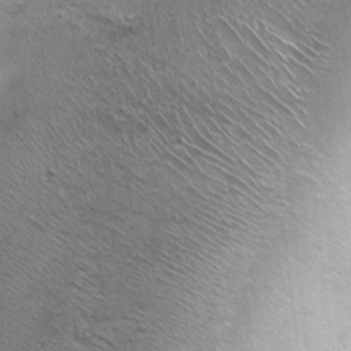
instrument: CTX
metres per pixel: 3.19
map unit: Nhu
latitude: 1.3481
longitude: -16.0822
